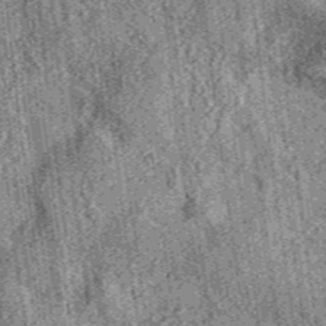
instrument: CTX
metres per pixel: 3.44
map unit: eAb
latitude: 36.6112
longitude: 107.5210
